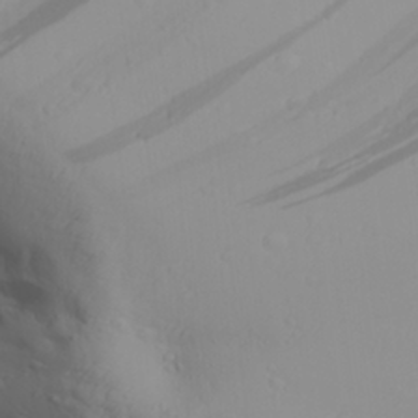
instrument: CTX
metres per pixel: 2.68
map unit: Aa
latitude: 27.7450
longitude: -133.0458
